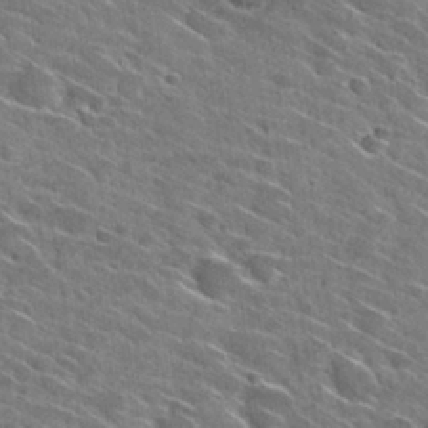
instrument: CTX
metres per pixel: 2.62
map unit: Hto
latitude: 29.8016
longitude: -45.3859
